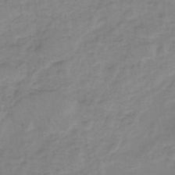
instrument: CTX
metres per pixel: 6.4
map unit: eHh
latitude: -45.4643
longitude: -29.6883
